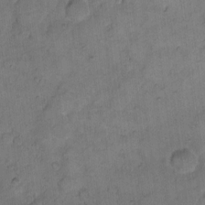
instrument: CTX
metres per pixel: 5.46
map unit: eHh
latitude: 13.6505
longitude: -65.8961
